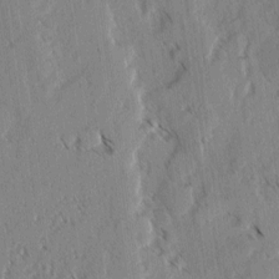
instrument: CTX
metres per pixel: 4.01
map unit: lAvf
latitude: -4.6896
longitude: -113.8772
